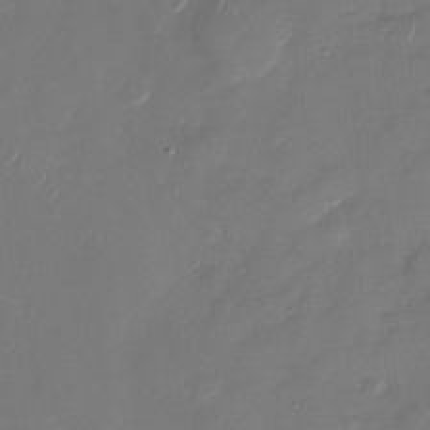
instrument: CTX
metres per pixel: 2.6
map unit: Nhu
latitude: -28.2928
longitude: -65.3104
